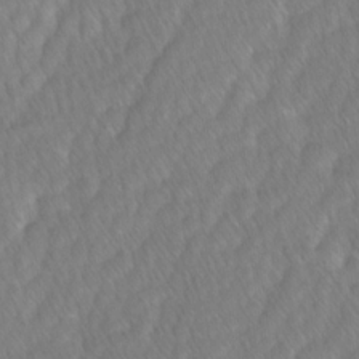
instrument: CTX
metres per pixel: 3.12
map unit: Ave
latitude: -1.1243
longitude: -113.3104
